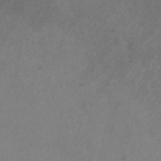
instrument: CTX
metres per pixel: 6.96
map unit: Htu
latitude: -7.4832
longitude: -65.4993
